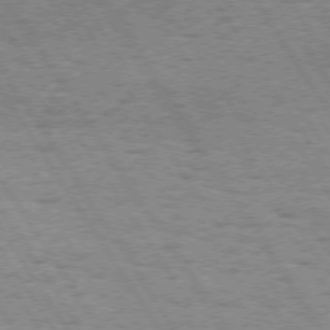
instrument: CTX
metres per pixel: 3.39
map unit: Hpe
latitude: 73.5183
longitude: -133.7450
